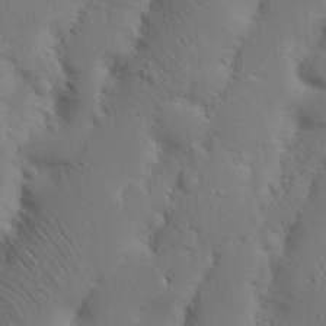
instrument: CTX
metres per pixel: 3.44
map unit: Nhu
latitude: 19.8205
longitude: -75.4615
